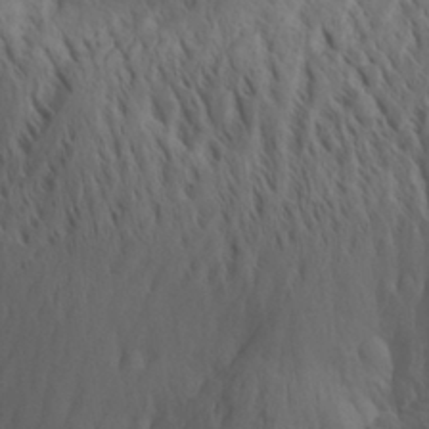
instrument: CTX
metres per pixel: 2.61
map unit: Aa
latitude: 29.1214
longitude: -139.5560
